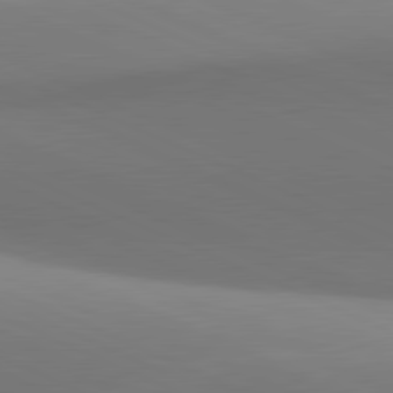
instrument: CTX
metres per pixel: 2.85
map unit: lApd
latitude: 81.4426
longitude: 143.1998
